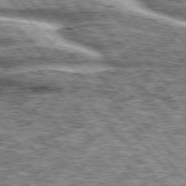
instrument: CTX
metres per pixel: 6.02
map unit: lApd
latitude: 76.4790
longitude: -82.3656
